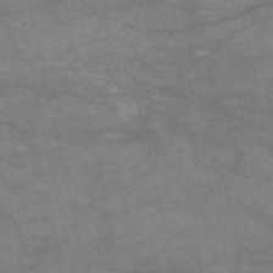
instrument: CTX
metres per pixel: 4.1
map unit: HNb
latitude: -54.1795
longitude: -44.8002
